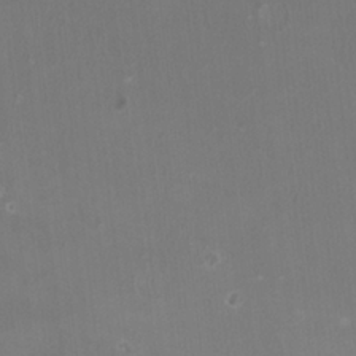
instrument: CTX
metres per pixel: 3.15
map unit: HNhu
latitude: 2.3656
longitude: -1.5371
